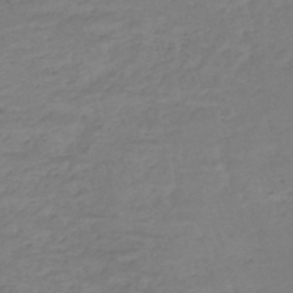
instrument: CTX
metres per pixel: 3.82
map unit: HNhu
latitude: -46.6518
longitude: 30.0283
